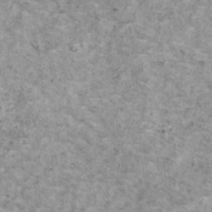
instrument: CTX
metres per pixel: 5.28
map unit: HNhu
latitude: 1.2537
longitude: 4.3117
